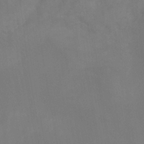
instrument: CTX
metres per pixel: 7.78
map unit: Ht
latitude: -12.0283
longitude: -48.1578
